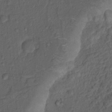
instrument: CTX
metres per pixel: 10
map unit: Nhu
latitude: 12.6680
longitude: -28.6301
